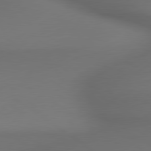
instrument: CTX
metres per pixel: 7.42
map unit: lApd
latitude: 79.7450
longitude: -173.9528
